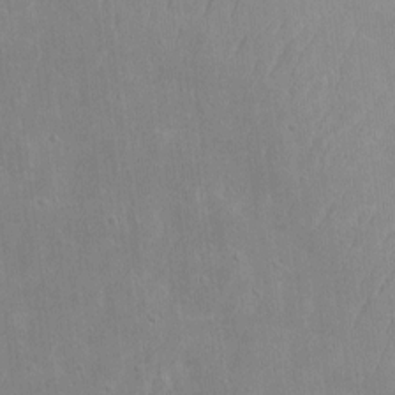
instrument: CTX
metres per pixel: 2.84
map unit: eHh
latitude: 8.4223
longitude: -72.4034
